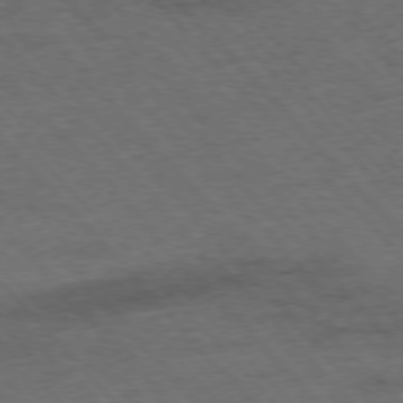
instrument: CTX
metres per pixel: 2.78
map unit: Hpe
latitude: -76.4062
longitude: -14.1011
